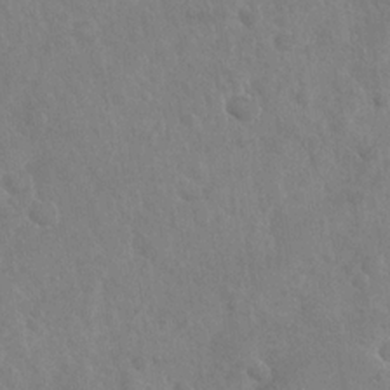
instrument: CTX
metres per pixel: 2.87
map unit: Nhu
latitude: -30.4440
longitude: -61.8583
